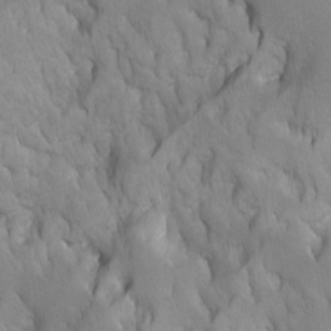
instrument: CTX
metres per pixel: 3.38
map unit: Ave
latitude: -11.0109
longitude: -118.5734
